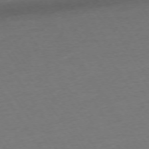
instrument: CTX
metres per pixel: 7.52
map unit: Ap
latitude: -74.4251
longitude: -85.5938
